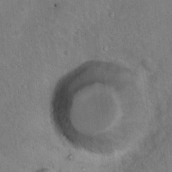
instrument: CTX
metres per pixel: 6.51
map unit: Nhu
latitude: 13.1403
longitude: -36.7813
